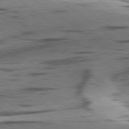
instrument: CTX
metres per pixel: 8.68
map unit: lApd
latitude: 78.8002
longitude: -50.6490
